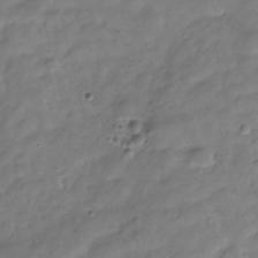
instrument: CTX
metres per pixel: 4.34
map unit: Hve
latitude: -30.5951
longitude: 91.2754
